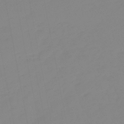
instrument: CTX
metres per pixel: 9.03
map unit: eHb
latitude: -48.8975
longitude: 85.2187
